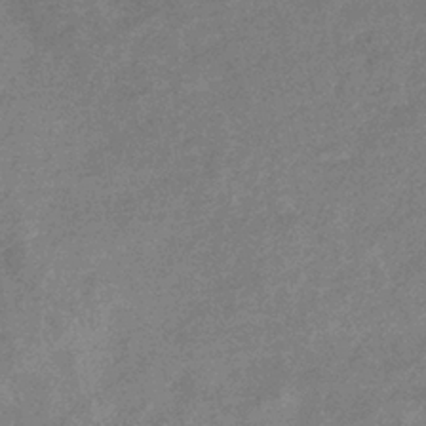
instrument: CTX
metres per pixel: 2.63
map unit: eHb
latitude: -37.1242
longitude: 77.1620
